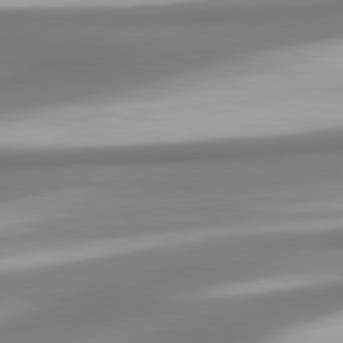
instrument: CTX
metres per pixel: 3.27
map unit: lApd
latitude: 80.3656
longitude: 178.3873
